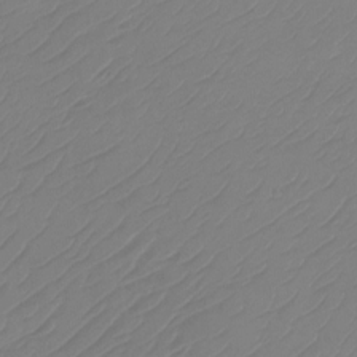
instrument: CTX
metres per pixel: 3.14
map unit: Htu
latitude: -14.1606
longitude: -49.4804
